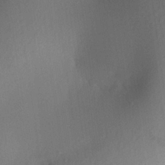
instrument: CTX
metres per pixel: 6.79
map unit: Aa
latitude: 21.4049
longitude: -146.9325
